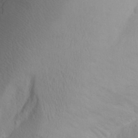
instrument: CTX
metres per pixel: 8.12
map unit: Aa
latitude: 25.2537
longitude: -147.5560
